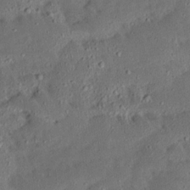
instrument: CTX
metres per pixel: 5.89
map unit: Ave
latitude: 15.1781
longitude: -138.7435
